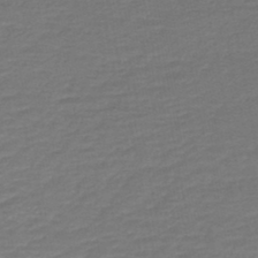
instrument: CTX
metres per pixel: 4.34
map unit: HNb
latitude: -43.9745
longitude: 52.5384
